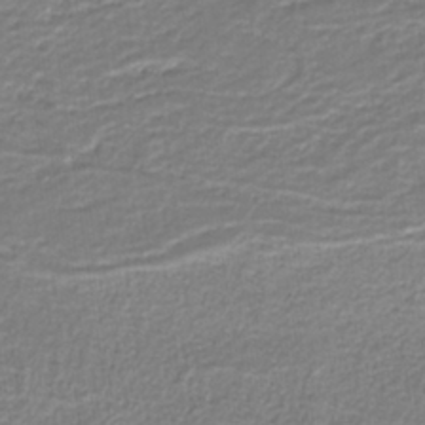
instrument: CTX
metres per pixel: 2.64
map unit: eAb
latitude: -39.2565
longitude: 52.8785
